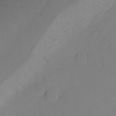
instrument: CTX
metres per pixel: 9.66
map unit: Ht
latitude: -10.9920
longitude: -27.6694
